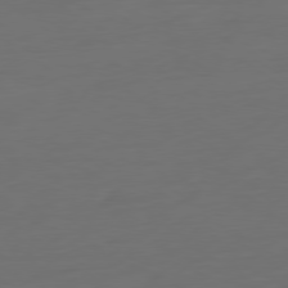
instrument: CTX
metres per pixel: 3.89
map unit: Ap
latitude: -79.5588
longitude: -65.4237
